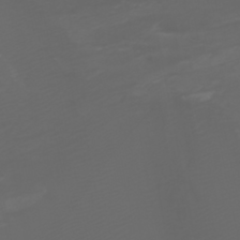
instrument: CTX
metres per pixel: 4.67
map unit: Htu
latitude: -5.3320
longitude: -73.1215
